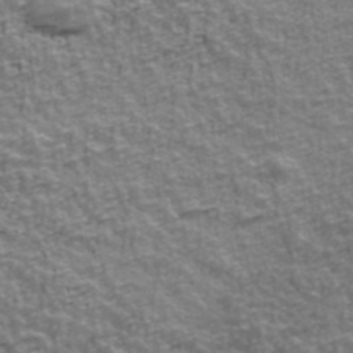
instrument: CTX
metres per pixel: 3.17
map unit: Ave
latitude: 41.8961
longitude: -112.9136
